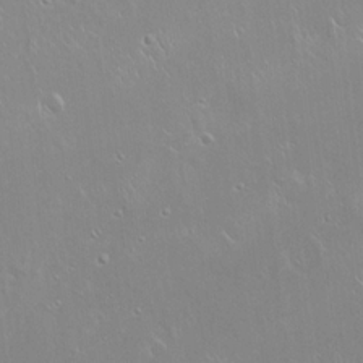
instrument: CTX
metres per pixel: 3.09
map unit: Hto
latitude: 18.4034
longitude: -56.7813
